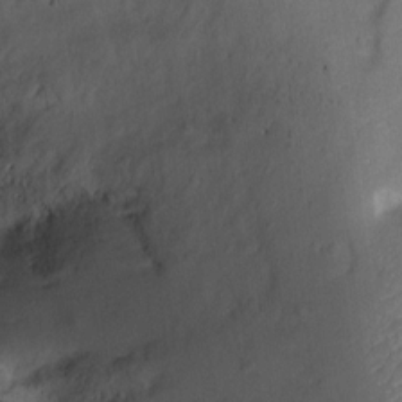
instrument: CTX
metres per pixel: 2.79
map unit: Hto
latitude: 2.6868
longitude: -35.7638
